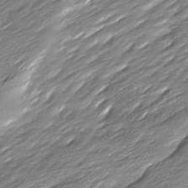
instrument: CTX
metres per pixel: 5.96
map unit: Ave
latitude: 15.9906
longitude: -136.3845
